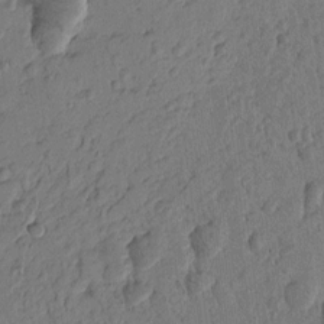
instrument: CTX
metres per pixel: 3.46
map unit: Htu
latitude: -1.3510
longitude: -176.5357
